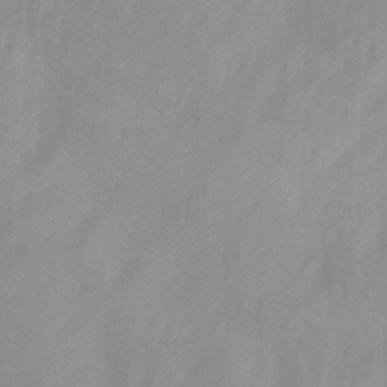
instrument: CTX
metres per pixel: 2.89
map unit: Nhu
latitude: -13.1998
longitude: -66.2522
